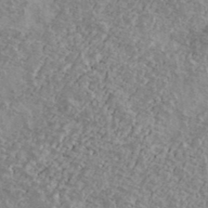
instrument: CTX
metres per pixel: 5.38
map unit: Ave
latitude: 39.7827
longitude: -110.3279
